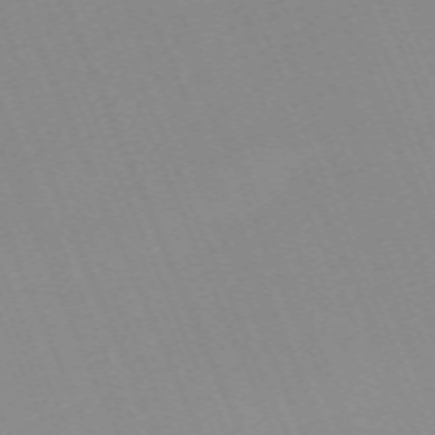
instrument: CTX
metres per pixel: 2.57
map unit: Nhu
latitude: -66.6896
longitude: 38.8786
